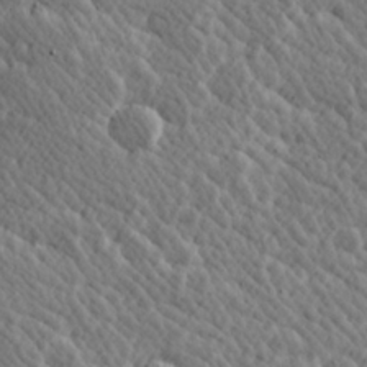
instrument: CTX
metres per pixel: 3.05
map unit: Hve
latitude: 25.6882
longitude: 145.6722
